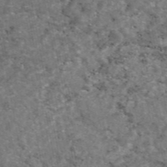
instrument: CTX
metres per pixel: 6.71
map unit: eAb
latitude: 46.6680
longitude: 117.7666
